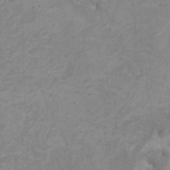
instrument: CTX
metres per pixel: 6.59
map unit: HNhu
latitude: 2.5923
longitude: -2.2522
